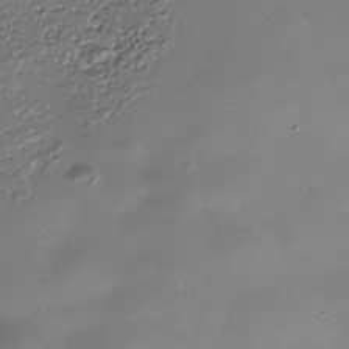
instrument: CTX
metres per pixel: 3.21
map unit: Nhe
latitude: -36.7463
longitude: -90.4979
